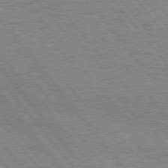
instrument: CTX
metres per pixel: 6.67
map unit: Hpe
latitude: 75.8961
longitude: -149.6127
